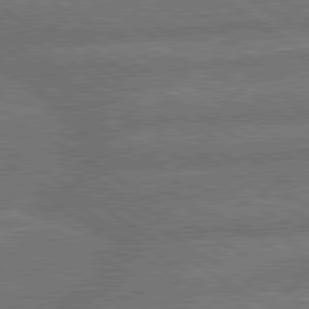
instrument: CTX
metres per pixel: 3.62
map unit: lApd
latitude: 79.9150
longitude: -162.2145
